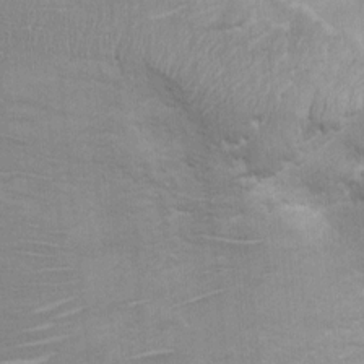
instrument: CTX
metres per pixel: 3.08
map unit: Ht
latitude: -1.8045
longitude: -14.8191
